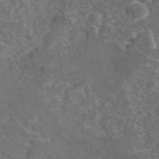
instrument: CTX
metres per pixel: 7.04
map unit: eAb
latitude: 45.2159
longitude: 115.6911
